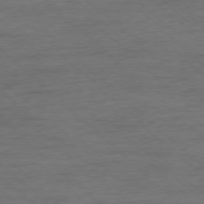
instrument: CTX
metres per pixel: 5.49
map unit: Ap
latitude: -77.5210
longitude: -93.6882
